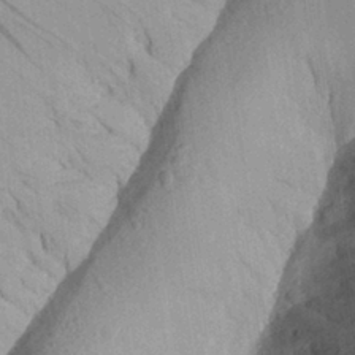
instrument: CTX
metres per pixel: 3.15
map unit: Aa
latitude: 26.1767
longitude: -145.2915
